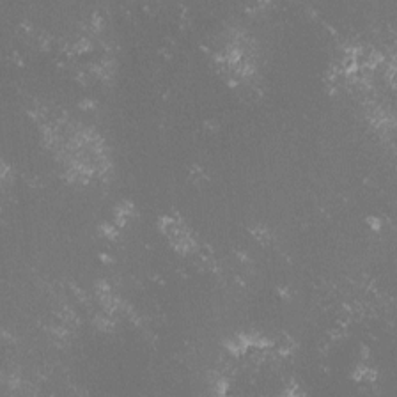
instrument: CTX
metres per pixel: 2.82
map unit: lHvf
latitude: -13.6533
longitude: -102.0633
